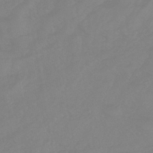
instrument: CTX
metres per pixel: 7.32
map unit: eHb
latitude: -44.2740
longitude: 81.6533
